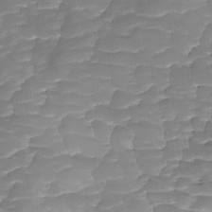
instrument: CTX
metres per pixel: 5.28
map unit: Ave
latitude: -8.8975
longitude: -122.7813
